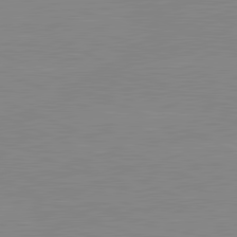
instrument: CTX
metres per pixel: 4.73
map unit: lApd
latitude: 81.5749
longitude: -156.6679
